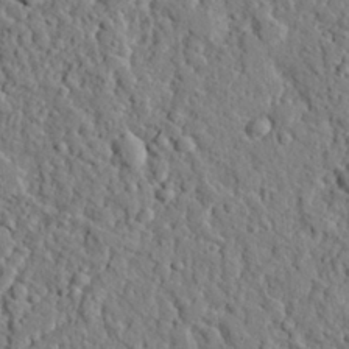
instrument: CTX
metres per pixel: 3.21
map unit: eHh
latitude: 26.7246
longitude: -78.7624
